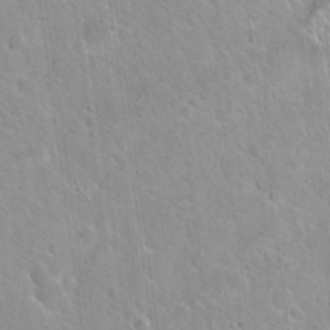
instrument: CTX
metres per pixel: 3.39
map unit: Hto
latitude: 21.2159
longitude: -53.7261
